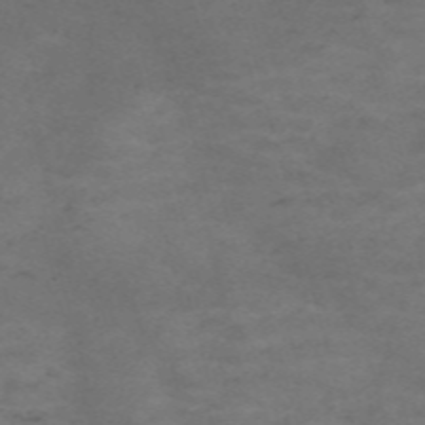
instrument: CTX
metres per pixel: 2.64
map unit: Nve
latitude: -59.2186
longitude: 59.8044
